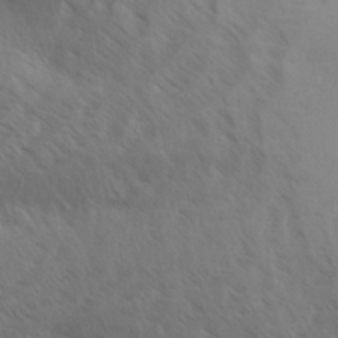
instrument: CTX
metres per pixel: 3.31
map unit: Aa
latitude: 32.0444
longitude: -140.2333
